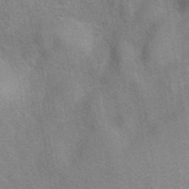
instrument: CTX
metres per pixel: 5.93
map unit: eAb
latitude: 40.5734
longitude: 106.7463
